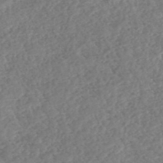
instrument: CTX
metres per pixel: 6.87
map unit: HNhu
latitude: -46.8030
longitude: 29.4266
